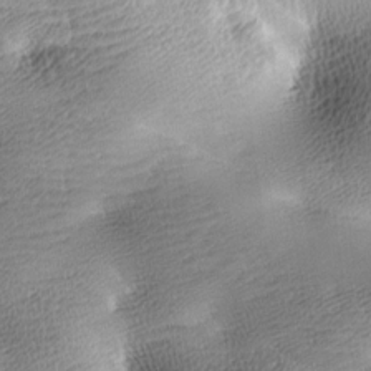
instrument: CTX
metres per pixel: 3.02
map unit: lAa
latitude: -10.1417
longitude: -125.3103
